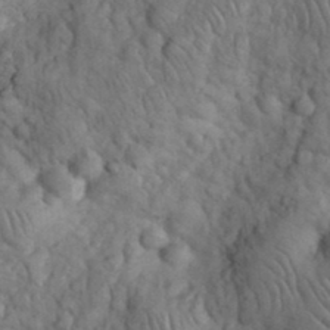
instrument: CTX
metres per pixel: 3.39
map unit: eHh
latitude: 32.5546
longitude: -66.9135
